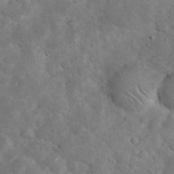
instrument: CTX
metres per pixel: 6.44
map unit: eHh
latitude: 37.3671
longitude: -66.8758
